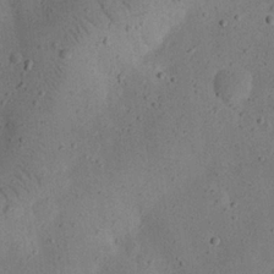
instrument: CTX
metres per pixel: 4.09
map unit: eHh
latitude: 24.5923
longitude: -70.4979
